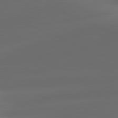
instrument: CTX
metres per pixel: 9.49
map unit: lApd
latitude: 80.8758
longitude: -83.0269
